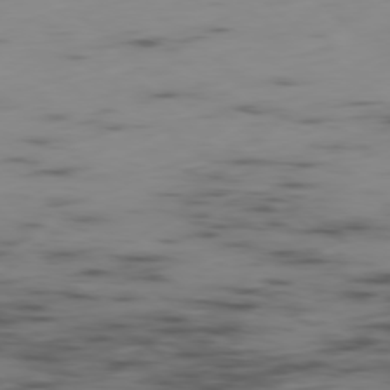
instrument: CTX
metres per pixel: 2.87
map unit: Hpe
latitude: -78.4818
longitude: 14.8786
